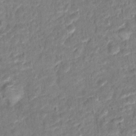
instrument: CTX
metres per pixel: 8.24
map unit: Hto
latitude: 14.4979
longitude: -39.2537
